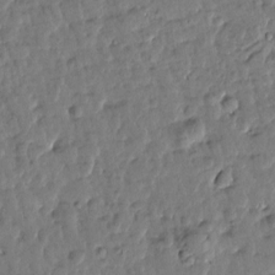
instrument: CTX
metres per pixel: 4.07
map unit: Htu
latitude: 0.6490
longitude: 179.9556
